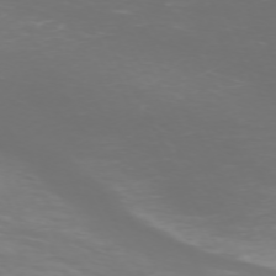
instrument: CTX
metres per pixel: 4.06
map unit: Hpe
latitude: -71.7100
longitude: 10.0283
